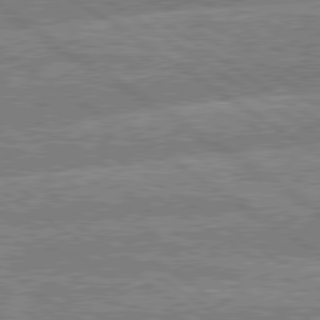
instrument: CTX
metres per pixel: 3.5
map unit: lApd
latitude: 79.5182
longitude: -157.9717
